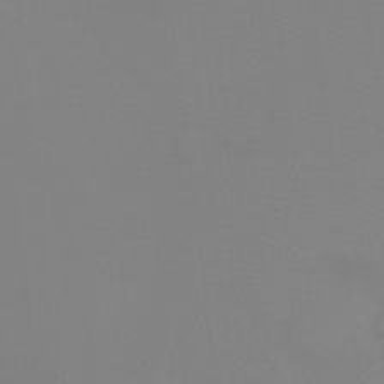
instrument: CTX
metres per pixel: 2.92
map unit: Ht
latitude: -8.1984
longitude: -34.9135
